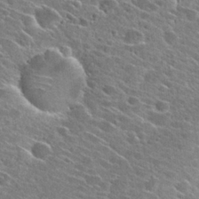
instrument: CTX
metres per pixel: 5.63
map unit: Hto
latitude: 27.0081
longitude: -43.1781
